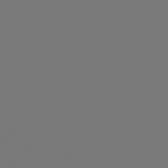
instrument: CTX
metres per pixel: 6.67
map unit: Hpe
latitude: 77.7071
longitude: -176.9702
